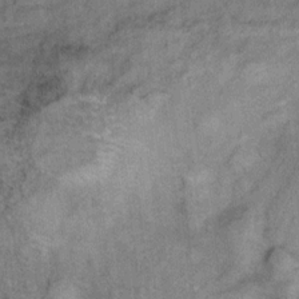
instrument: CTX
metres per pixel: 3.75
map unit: Ht
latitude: 8.9136
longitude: -38.0444
